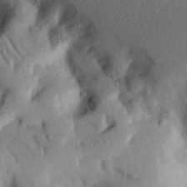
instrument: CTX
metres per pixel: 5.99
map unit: eHh
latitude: 25.5938
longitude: -75.8205
